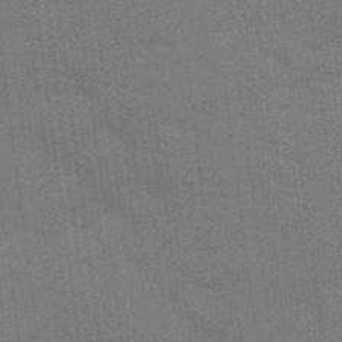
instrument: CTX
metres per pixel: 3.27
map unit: Aa
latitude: 33.6316
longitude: -143.4427
